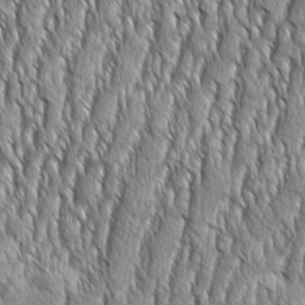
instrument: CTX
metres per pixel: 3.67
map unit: Aa
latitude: 8.5357
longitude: -129.8583
